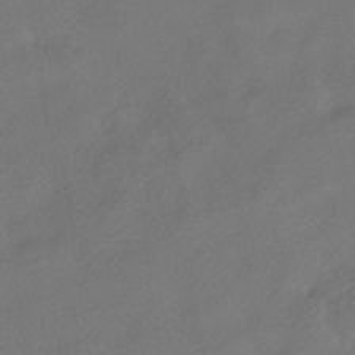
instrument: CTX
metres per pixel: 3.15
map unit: HNhu
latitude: -41.4643
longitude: 102.9920
